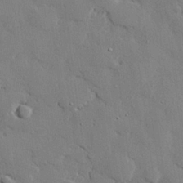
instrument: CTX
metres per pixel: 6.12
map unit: eHh
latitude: 27.4993
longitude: -81.1970
